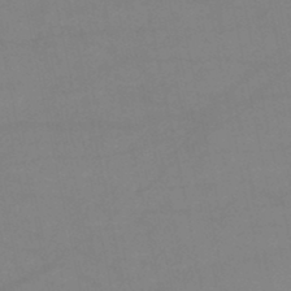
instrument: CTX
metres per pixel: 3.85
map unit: lHb
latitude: -46.3495
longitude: 61.2565
